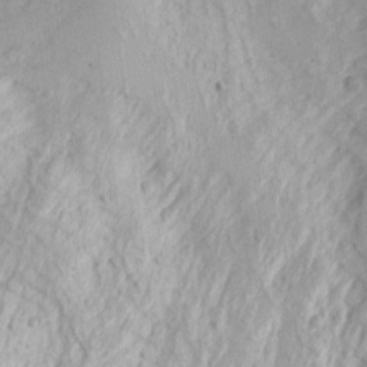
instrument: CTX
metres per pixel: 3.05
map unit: Nhu
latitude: -1.4455
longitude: -73.9528
